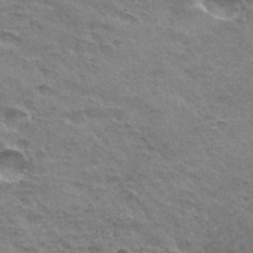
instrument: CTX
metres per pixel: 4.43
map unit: Hto
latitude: 33.9150
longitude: -45.3670
